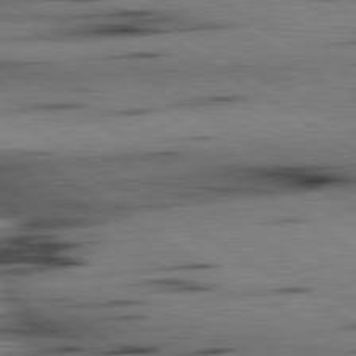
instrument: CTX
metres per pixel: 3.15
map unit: lApd
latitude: 80.1200
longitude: 163.8989
